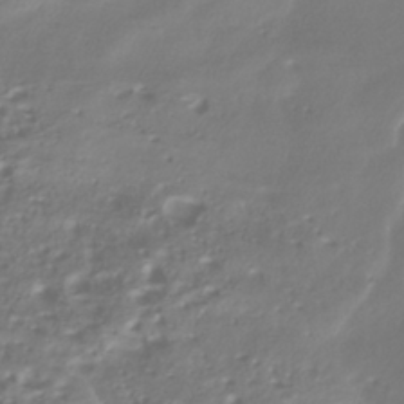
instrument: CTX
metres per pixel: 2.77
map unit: ANa
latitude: -39.1053
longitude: 96.5196
